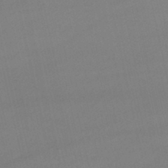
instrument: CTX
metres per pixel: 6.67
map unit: lHb
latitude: -47.1053
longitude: 67.1053
